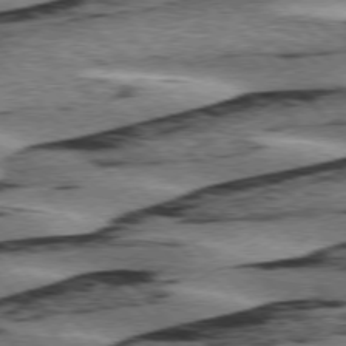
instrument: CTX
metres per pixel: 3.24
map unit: lApd
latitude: 76.2522
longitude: -78.3468
